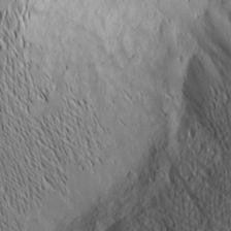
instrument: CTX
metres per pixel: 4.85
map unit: Nhu
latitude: -4.3306
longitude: -150.4034
